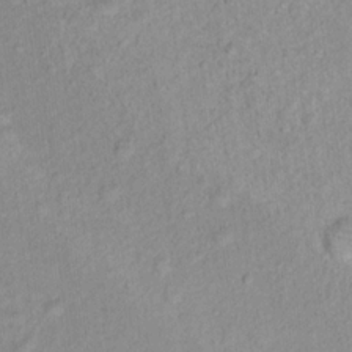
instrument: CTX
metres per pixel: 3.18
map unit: Nhu
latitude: 16.2712
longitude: -32.1200
